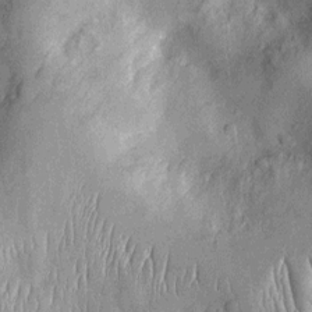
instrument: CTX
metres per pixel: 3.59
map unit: Nhu
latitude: -12.7463
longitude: -23.8205
